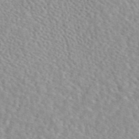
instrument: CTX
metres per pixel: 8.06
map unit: eAb
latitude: 45.4804
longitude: 112.1228
